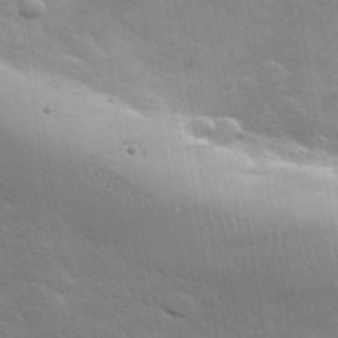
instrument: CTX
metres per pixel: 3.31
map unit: lHvf
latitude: 36.8191
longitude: -91.8016
